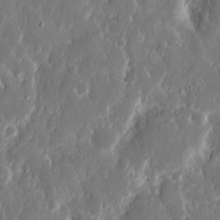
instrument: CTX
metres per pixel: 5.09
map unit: eHh
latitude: 12.7624
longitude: -72.1578
